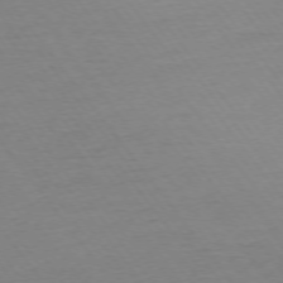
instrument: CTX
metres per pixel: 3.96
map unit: Ap
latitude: -75.1243
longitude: -83.4804
